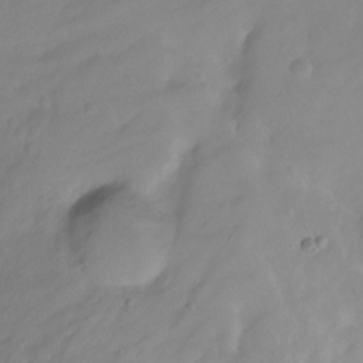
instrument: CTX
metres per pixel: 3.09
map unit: Ht
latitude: -8.3684
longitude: -36.2334
